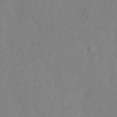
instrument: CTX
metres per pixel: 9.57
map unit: Ave
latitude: 13.7639
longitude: -105.8395
